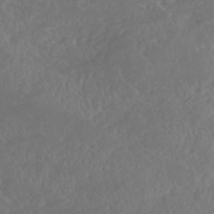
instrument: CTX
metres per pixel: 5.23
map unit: HNhu
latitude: -47.0108
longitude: 29.5588
